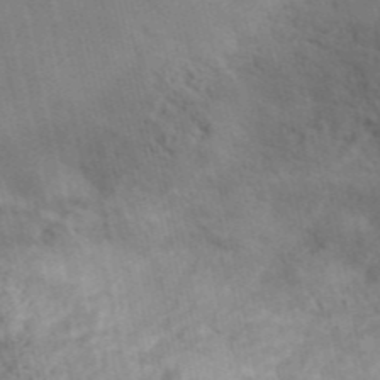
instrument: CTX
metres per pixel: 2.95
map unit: ANa
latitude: 46.7247
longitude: 27.0675
